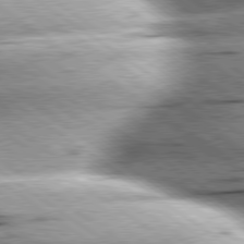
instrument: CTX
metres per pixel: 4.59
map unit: lApd
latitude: 79.5560
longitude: -154.9136
